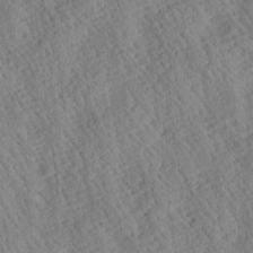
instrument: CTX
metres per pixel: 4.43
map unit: Ave
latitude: 24.3089
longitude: -133.6127
